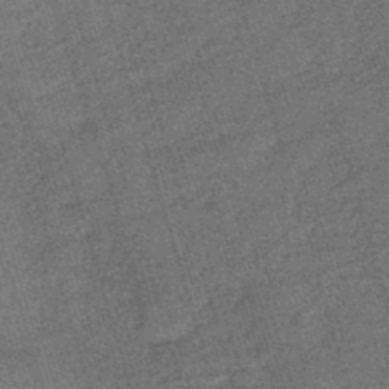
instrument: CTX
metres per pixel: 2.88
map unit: lHb
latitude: -45.5588
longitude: 77.8611
